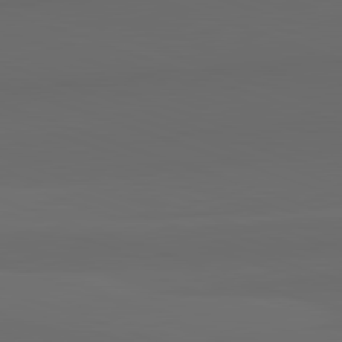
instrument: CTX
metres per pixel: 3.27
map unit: lApd
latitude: 82.3845
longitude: 134.3117
